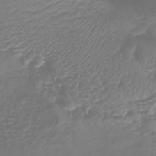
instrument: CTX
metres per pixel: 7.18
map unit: eHb
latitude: -42.5384
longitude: 82.0283
